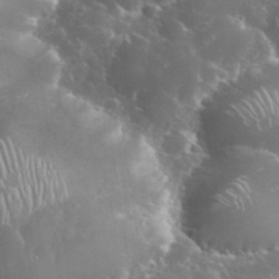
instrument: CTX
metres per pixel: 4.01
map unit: eHh
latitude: 34.8569
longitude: -61.2726
